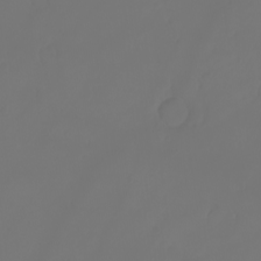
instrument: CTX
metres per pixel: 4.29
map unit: eHh
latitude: -3.2186
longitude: 19.7667
